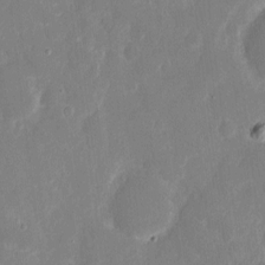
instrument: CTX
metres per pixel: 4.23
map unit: eHh
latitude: 7.6127
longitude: -69.4049
